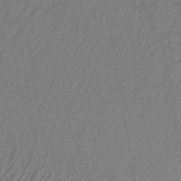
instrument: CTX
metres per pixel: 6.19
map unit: lHb
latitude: -34.9731
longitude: 71.0487
